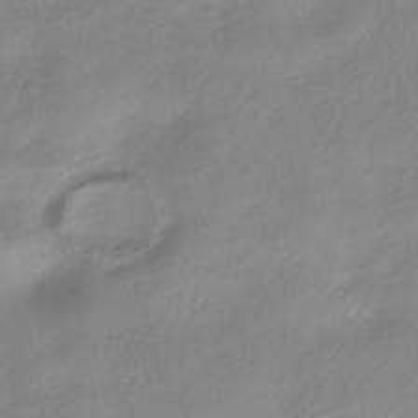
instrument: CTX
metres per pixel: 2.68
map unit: HNhu
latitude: -40.4251
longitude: 96.4440
